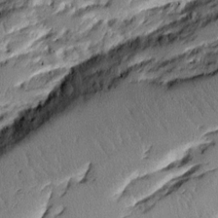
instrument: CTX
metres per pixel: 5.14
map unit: Aa
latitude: 12.1389
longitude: -126.0633
